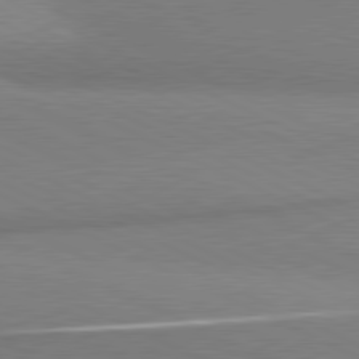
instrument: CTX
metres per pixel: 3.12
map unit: lApd
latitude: 80.8380
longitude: 166.2173
